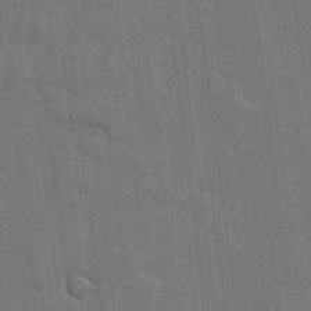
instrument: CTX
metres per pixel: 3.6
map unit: lHvf
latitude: 18.9513
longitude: -113.8772
